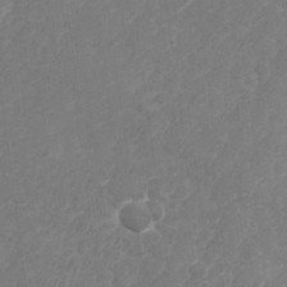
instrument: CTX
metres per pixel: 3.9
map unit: Nhu
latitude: -28.5574
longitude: -64.3278
